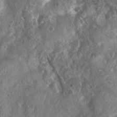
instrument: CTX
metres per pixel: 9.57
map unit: Nhu
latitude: 7.5371
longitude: -20.1200
